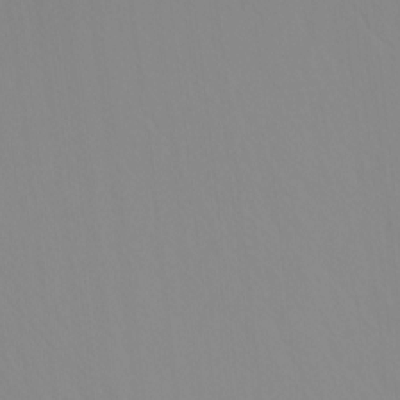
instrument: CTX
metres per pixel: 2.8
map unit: Ht
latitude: -14.9353
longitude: -55.4237
